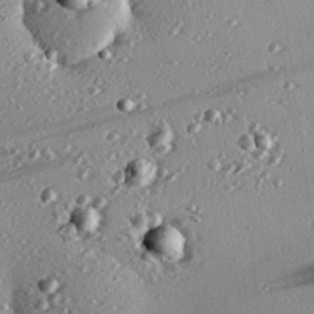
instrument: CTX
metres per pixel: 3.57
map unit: eHh
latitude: 24.0255
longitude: -90.0633
